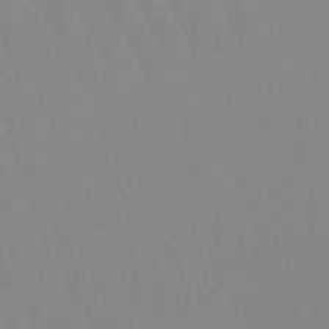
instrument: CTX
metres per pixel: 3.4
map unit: lHb
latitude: -48.8975
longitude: 74.3685
